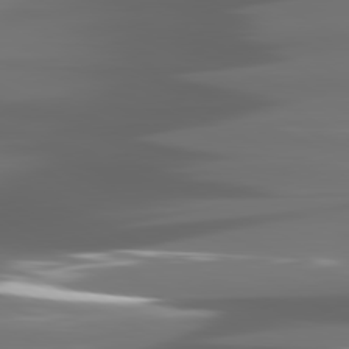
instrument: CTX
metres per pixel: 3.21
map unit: lApd
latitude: 81.1214
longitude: -140.1199
